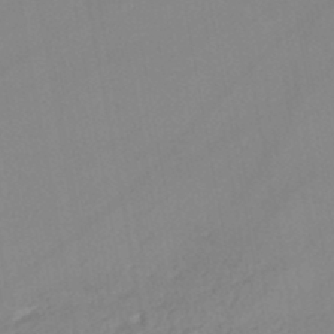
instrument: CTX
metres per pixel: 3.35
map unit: lHb
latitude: -45.6533
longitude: 75.2376
